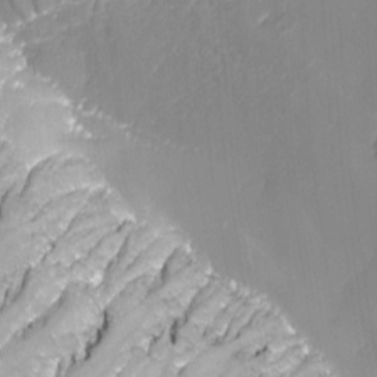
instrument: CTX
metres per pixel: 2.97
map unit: Nhu
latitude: -9.4265
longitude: -77.6694
